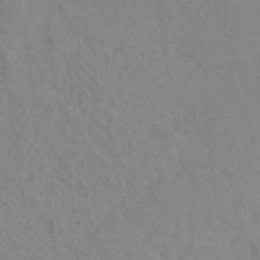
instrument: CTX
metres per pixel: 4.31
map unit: ANa
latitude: -39.1242
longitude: 95.6721
